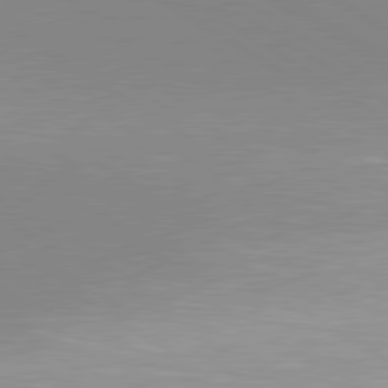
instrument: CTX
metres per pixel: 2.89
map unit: lApd
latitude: 80.1578
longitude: 156.5385
